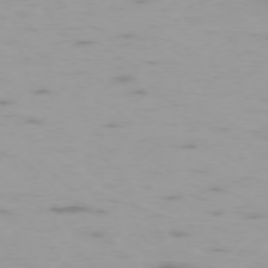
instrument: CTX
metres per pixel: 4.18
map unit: Hpe
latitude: -73.6533
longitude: 4.2550
